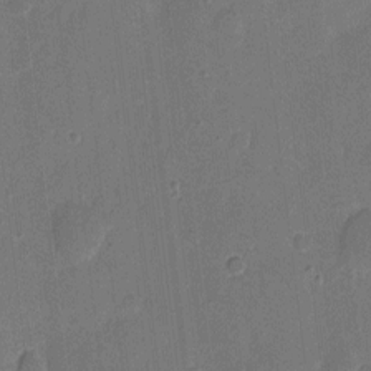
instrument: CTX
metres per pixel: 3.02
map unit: eHh
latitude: 5.3482
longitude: -66.9135
